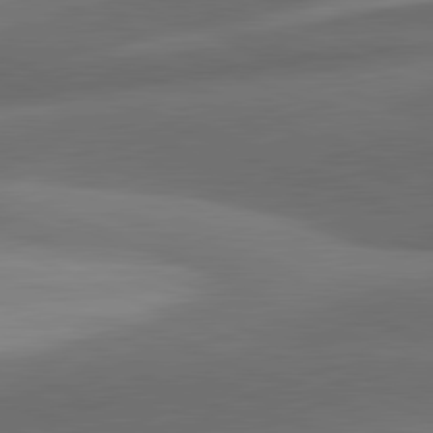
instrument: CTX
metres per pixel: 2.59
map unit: lApd
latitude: 81.5182
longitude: 132.4440
